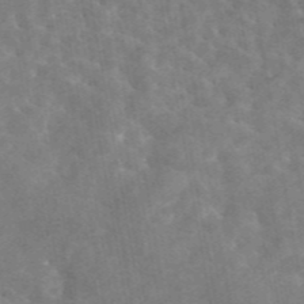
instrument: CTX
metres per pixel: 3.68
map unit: eAb
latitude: 44.9702
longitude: 123.8801
